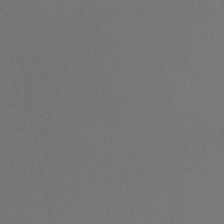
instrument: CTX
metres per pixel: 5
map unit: HNb
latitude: -47.7666
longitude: 58.3306
